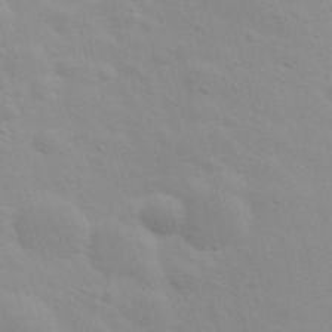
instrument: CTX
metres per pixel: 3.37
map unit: Nhu
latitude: 20.8002
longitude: -73.0081
